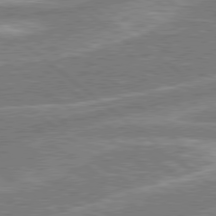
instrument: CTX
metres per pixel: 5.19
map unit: lApd
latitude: 78.8758
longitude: -158.3089
